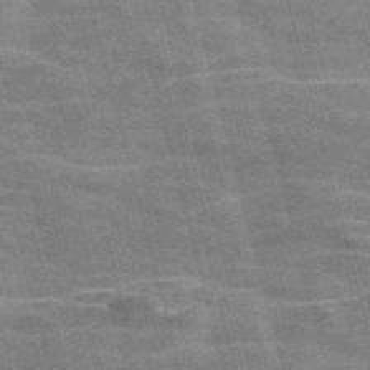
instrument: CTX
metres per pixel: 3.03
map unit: Nve
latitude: -58.8785
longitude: 65.2754
